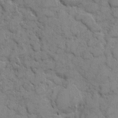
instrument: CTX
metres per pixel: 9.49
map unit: eHh
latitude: 6.9703
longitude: -65.3293
